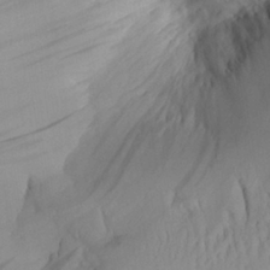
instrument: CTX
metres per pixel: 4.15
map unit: Aa
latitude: 29.3670
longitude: -133.9528
